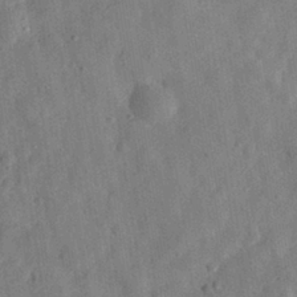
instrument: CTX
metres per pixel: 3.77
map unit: eHh
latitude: 30.0633
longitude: -75.7828
